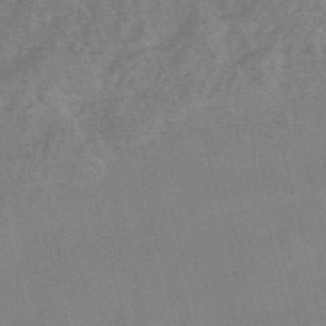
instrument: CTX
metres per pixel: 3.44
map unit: HNb
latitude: -44.7652
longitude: -37.9339
